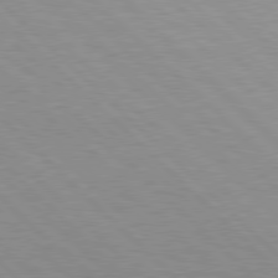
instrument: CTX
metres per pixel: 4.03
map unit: Hpe
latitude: 78.1389
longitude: -138.8380
